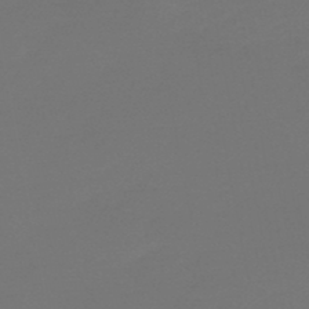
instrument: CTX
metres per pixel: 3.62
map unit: eHb
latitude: -47.3509
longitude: 87.8800
